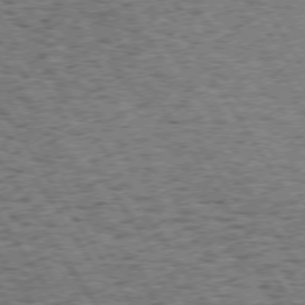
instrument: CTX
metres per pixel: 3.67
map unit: Hpe
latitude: 73.5183
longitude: -135.1781
